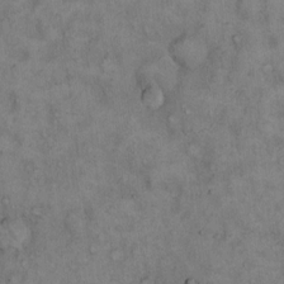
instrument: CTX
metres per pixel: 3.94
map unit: Hto
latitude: 15.3482
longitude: -61.5560
